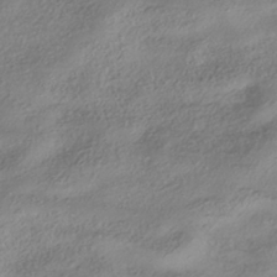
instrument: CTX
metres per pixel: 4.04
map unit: HNhu
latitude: -40.8219
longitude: 102.2362
